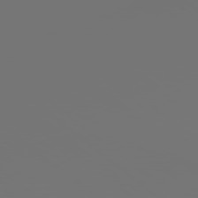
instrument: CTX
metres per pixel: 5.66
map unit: Hpe
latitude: 78.8758
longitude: 177.7100
